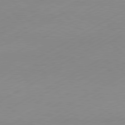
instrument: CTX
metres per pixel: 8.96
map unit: Hpe
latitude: -81.4644
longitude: 13.6722
